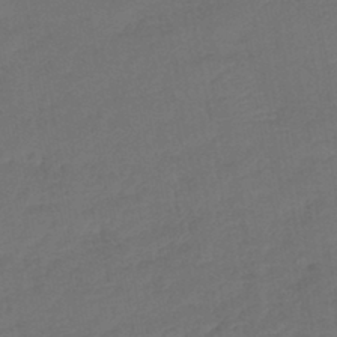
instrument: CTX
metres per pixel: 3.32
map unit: lHb
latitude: -42.8219
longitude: 76.6707
